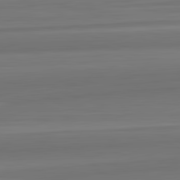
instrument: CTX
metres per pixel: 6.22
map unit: lApd
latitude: 82.7624
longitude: 168.4629
